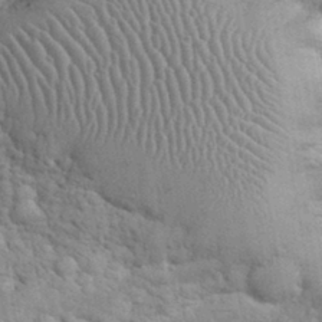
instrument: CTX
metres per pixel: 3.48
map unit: eHh
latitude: 32.4034
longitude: -66.3467
